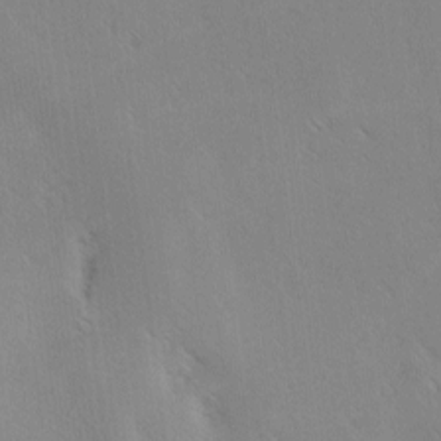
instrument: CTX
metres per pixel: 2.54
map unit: lAa
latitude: -10.1984
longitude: -124.2900
